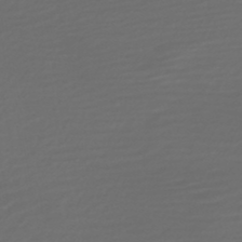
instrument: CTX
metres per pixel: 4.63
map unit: HNb
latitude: -47.8800
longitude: 55.3699
